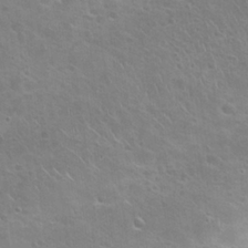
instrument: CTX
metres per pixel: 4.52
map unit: Nhu
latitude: 24.6679
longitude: -50.9702
